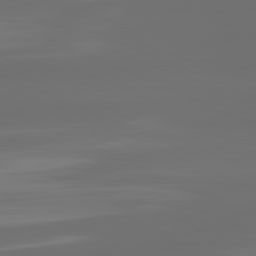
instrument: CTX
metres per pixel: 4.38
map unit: lApd
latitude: 82.1199
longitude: -166.2900
